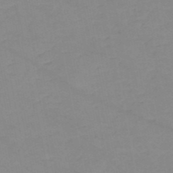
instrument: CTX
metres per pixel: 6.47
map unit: HNb
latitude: -51.4265
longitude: -51.9717
